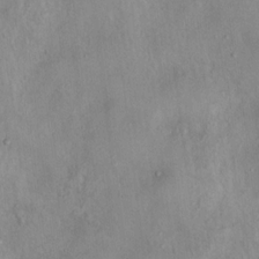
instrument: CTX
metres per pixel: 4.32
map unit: Nhu
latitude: 11.9150
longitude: -26.8569
